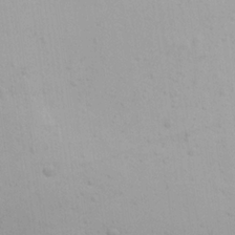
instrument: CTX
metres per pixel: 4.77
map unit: Ave
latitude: 22.2711
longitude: -137.4616
